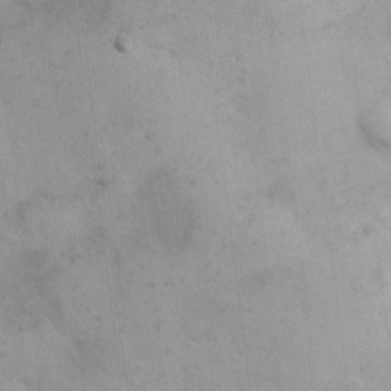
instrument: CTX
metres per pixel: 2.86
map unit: Hto
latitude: 8.8191
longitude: -61.1592
